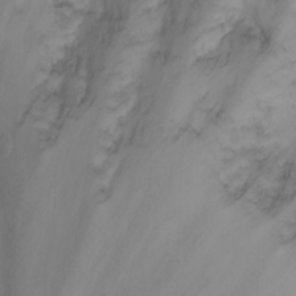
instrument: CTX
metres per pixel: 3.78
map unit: Nhu
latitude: -3.3509
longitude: -72.1956
